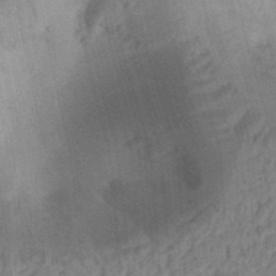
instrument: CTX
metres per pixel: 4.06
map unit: Ht
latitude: 12.7624
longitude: -74.9136
